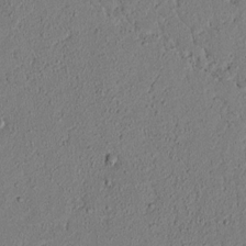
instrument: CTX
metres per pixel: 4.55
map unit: lAvf
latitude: 5.4048
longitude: 167.1809
